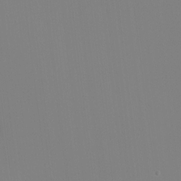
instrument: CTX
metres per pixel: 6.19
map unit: eHh
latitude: -4.1416
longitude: -83.3670
